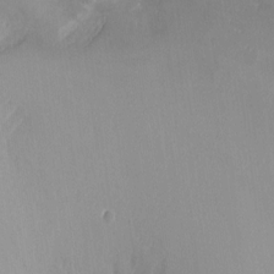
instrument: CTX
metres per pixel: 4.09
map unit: Ht
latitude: -17.0109
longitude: -44.8191
